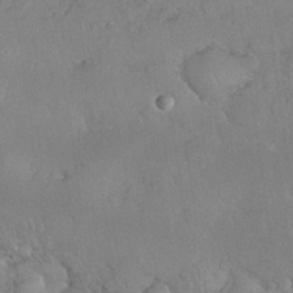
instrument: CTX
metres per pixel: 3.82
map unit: Nhu
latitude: 27.1025
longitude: -65.8016
